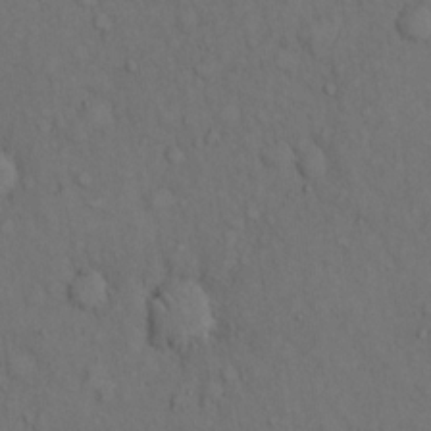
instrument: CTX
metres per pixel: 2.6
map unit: eHh
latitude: 15.2159
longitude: -62.0255
